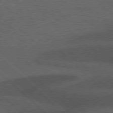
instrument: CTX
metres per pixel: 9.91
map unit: Hpe
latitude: 77.4048
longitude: -153.8206
